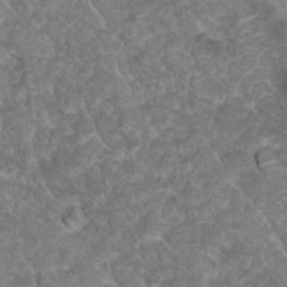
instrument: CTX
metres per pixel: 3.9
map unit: Hto
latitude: 18.9324
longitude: -36.1011
